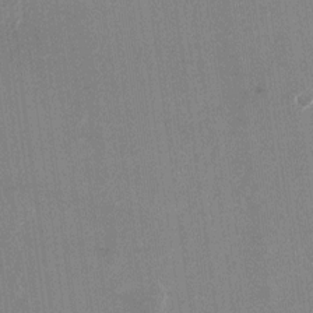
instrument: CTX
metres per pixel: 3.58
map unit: Nhu
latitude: -24.1984
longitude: -71.9717
